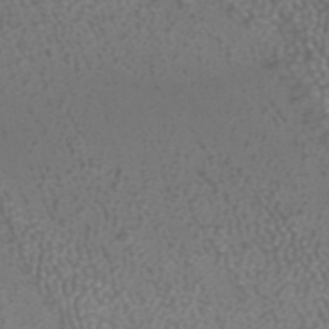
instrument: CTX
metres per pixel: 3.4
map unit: ANa
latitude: 42.6302
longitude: 24.8030
